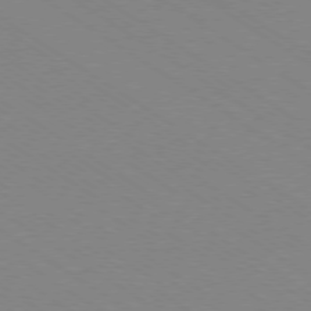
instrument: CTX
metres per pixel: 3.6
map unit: Ap
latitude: -78.7463
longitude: -84.7813
